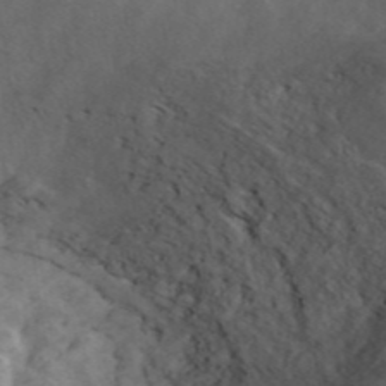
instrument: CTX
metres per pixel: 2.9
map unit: ANa
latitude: 46.1578
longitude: 22.2929
